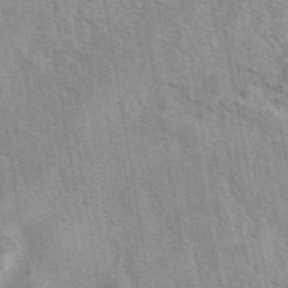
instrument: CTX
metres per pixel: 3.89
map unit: eAb
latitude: 42.2712
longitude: 107.3699
